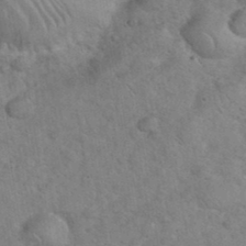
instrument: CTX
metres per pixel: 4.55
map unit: eHh
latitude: 36.4034
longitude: -64.6113
